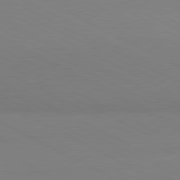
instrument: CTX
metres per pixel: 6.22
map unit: lApd
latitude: 80.8947
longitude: 179.5021
